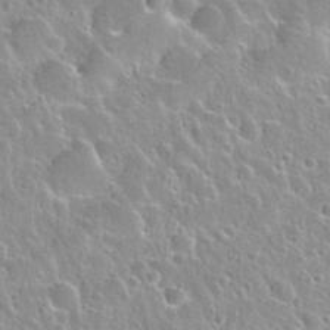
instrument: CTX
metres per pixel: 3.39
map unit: Nhu
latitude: 28.3467
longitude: -53.9150
